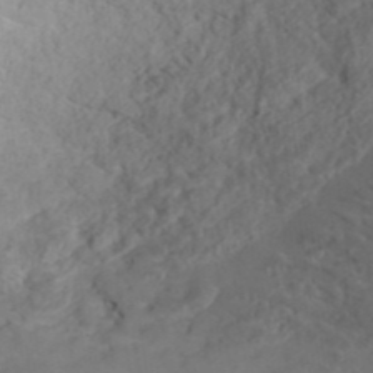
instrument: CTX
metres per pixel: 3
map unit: ANa
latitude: 40.3467
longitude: 21.7855
